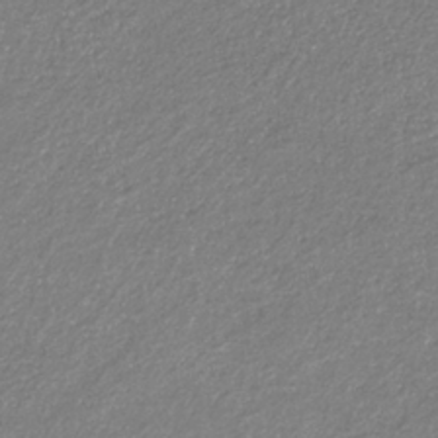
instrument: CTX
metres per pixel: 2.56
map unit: eHb
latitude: -31.3509
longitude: 66.9353
